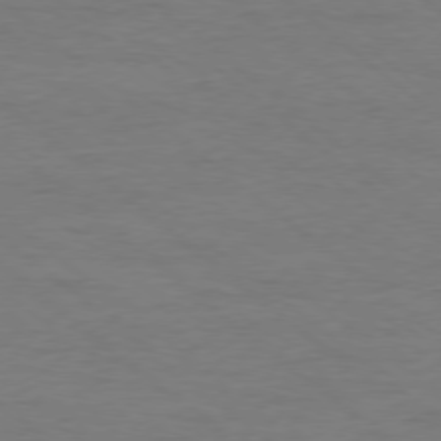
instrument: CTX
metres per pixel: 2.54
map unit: Ap
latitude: -78.2172
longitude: -92.8380
